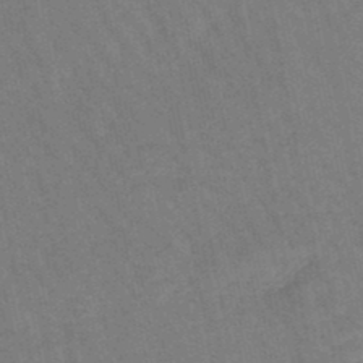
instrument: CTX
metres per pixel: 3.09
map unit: lHb
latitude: -47.5399
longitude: 69.6910
